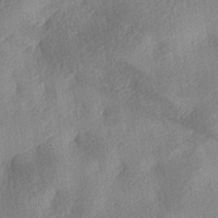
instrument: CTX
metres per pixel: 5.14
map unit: lAa
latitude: -8.8219
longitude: -127.4238
